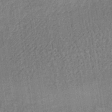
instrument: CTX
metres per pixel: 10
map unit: lHb
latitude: -35.3888
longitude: 63.8422
